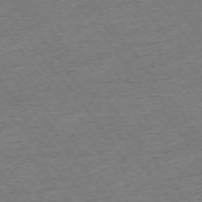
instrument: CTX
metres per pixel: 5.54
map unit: Ap
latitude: -75.1243
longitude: -88.5357
